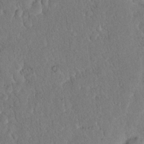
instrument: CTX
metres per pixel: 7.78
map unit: eHh
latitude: 19.5182
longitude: -62.6302
